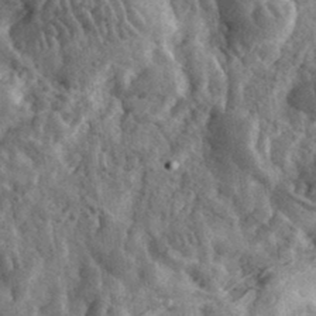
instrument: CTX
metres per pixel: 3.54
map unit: eHh
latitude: 33.9339
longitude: -79.8017
